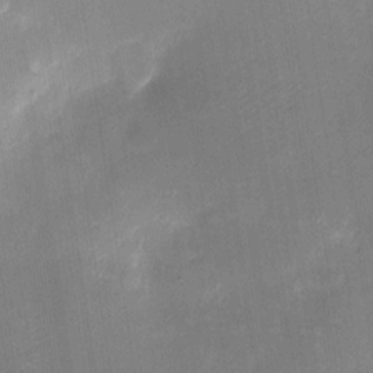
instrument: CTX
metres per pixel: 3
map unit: eHh
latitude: 4.2145
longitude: -69.6127
